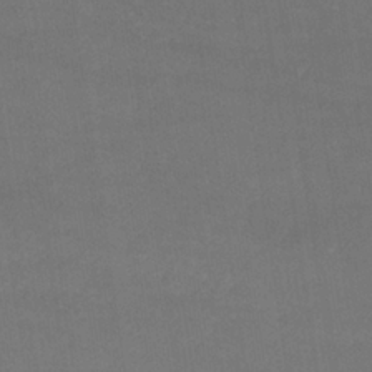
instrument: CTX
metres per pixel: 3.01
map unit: lHb
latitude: -34.5574
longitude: 64.5574
